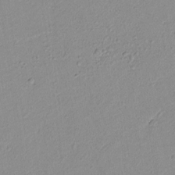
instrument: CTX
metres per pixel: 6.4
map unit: lAvf
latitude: 8.1200
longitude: 167.2565
